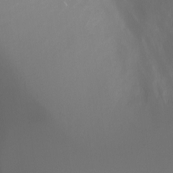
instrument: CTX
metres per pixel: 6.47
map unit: Nhu
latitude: -12.9353
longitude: -72.2334
